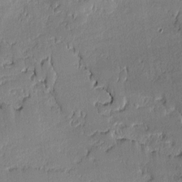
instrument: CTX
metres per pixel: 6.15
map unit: lAvf
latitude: -1.0865
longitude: -107.3860
